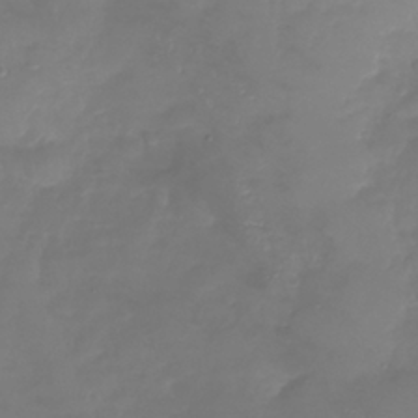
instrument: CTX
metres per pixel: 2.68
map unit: Nhu
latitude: -26.5006
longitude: -58.2334
